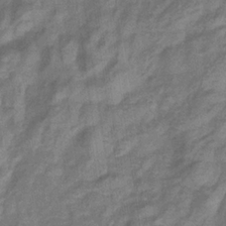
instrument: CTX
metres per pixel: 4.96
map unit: eHb
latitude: -33.0676
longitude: 74.3496
